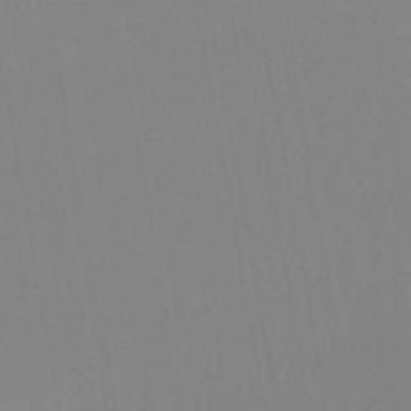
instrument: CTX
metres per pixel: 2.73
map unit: eHb
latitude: -50.4818
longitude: 73.9745
